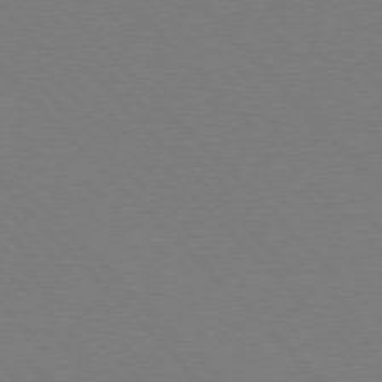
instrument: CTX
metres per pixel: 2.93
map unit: Hpe
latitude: 77.3481
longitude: -125.1781
